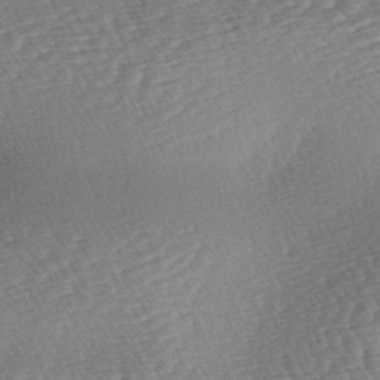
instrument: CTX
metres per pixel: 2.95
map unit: lAa
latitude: -3.5966
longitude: -126.3278
